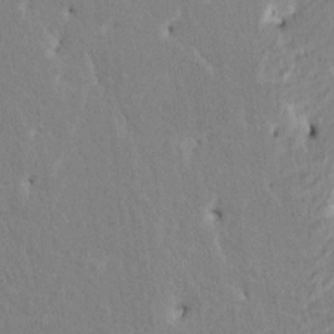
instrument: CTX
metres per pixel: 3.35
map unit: HNhu
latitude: 7.6505
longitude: -2.9891
